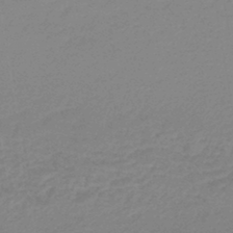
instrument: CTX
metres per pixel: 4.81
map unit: lHb
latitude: -44.4629
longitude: 60.1417
